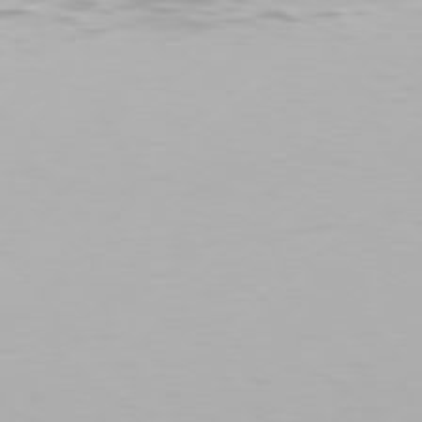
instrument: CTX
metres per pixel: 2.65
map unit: Hpe
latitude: 77.4048
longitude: -130.0444
